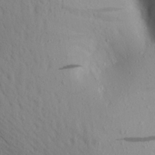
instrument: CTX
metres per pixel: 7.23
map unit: Aa
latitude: 17.1781
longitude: -148.1578
